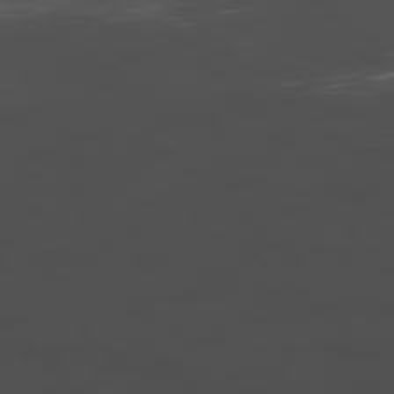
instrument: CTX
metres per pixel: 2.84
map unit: Hpe
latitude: -78.6329
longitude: 15.4833
